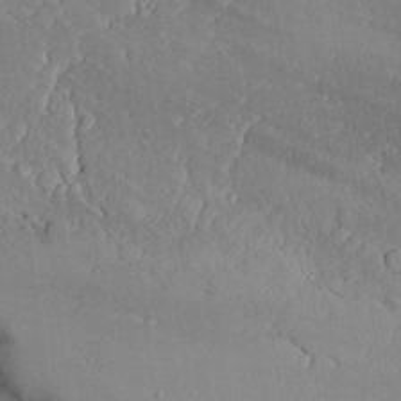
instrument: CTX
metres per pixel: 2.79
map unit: Aa
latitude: 27.2726
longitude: -129.8016
